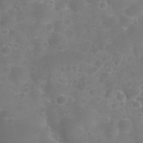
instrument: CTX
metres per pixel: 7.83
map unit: Nhu
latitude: 27.4238
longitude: -55.3670
